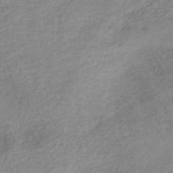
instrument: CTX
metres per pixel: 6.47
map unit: lHb
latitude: -40.2928
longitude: 73.8611
